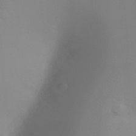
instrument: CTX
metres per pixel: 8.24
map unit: Ht
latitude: -5.5399
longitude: -27.1214
